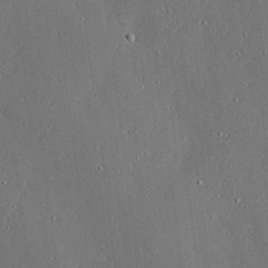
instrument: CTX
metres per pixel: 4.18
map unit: Ave
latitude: 17.5182
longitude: -139.4804
